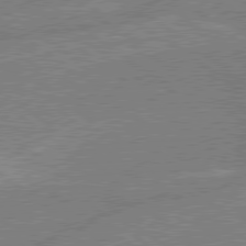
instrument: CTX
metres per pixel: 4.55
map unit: lApd
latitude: 79.2159
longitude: -144.2900
